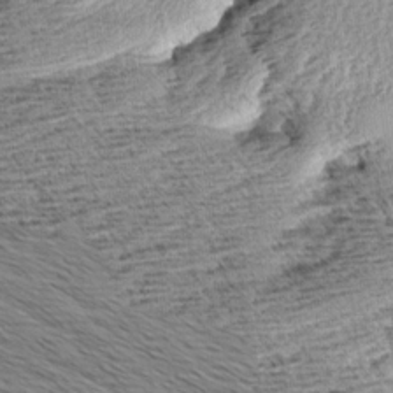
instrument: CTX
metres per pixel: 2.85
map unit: Aa
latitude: 8.1578
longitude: -138.4034
